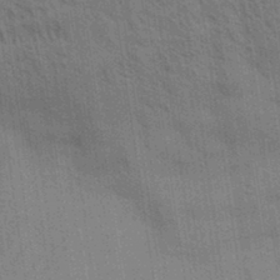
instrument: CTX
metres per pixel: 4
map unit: Aa
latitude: 32.2334
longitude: -139.8205
